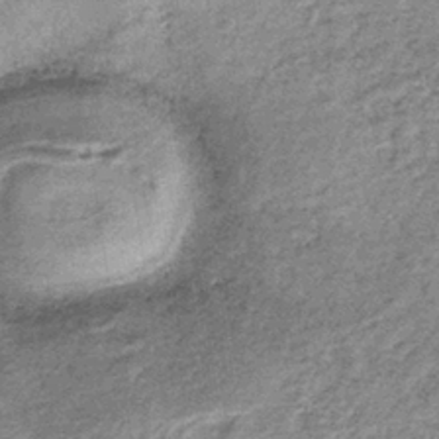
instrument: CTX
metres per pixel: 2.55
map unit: lHb
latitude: -36.7463
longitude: 65.8612
